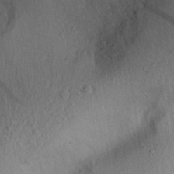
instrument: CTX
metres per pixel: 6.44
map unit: Aa
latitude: 29.0836
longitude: -145.6505
